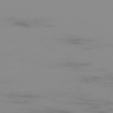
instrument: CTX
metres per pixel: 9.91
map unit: Ap
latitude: -79.1242
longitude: -95.3482
